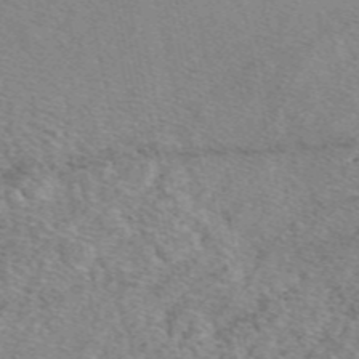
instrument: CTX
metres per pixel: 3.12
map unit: eAb
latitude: 49.0081
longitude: 110.0661
